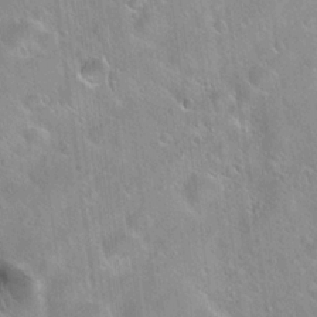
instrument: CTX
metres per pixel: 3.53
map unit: Hto
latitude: 20.9136
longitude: -53.7450
